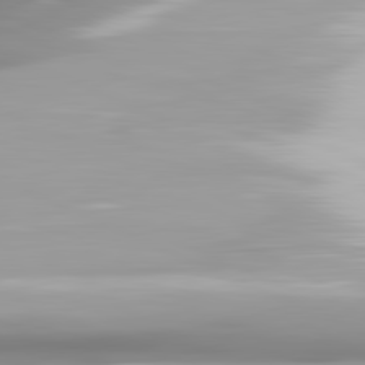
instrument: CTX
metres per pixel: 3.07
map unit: lApd
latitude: 81.8205
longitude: -139.7450
